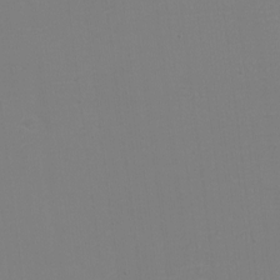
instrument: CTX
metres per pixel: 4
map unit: eHh
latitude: -6.1039
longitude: -83.0836
